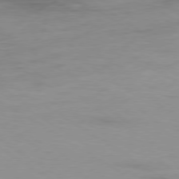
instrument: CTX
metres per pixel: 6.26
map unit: Ap
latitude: -79.8233
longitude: -52.8191
